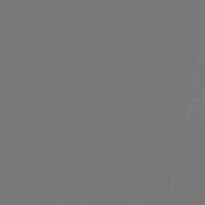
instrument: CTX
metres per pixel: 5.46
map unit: Htu
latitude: -6.3684
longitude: -74.1389
